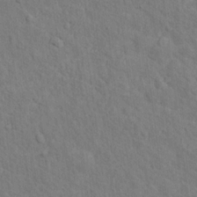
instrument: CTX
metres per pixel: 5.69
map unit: Hto
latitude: 14.6113
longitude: -38.0633
